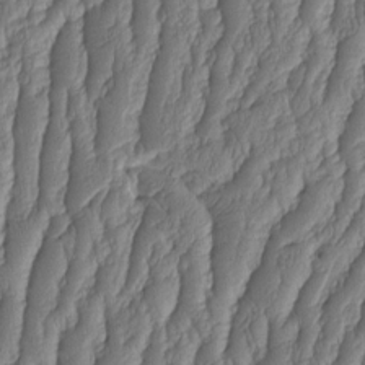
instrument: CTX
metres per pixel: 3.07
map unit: HNhu
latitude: -2.4062
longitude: 13.5777
